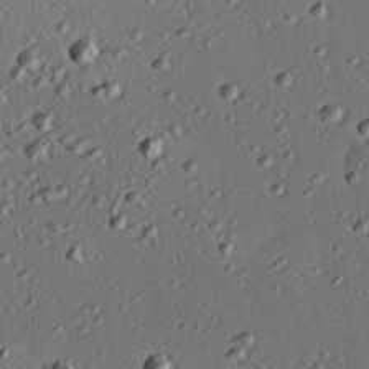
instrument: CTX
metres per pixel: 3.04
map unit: eHh
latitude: 22.3089
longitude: -90.8947
